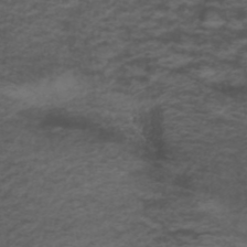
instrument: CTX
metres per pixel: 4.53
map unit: ANa
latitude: 39.4993
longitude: 23.4077
